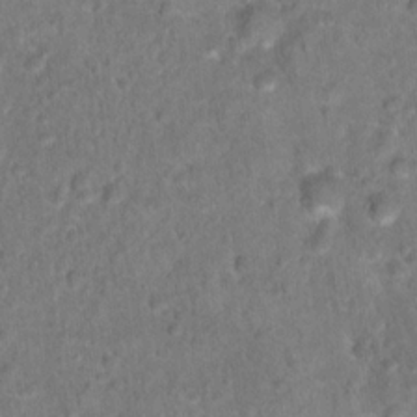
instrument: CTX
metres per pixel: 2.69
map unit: Hto
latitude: 17.5938
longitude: -40.4223
